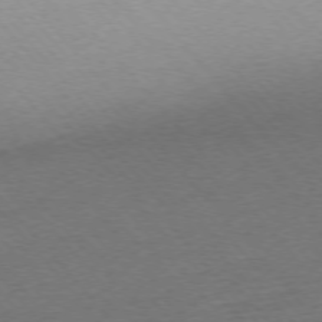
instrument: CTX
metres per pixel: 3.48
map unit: Ap
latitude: -76.0283
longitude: -94.4412
